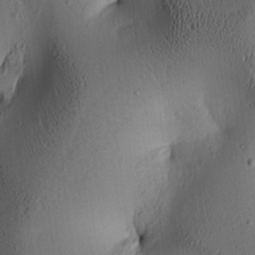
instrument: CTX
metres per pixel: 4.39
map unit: lAa
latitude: 5.9717
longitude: -113.6694
